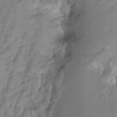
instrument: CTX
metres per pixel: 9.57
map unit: Hto
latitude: -11.7289
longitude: -38.6301
